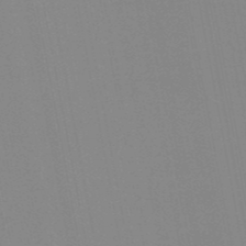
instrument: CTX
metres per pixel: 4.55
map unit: HNb
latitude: -51.0486
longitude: -51.0269
